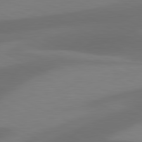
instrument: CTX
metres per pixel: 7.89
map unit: lApd
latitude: 81.2915
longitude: 124.4818
